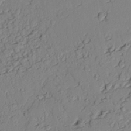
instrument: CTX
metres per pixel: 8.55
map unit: lAvf
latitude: 25.4993
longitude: -111.0837
